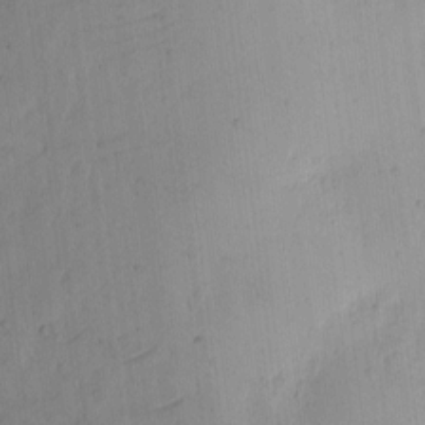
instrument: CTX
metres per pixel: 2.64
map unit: eHh
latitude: 7.1970
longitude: -72.0255
